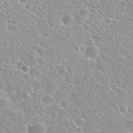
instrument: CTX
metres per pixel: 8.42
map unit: Hto
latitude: 26.2901
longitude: -50.5167
